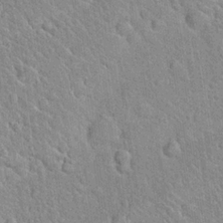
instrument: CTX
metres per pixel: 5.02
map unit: Hto
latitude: 20.3090
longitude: -51.7638
